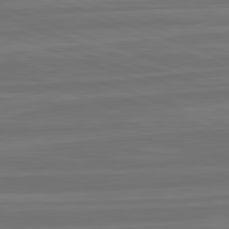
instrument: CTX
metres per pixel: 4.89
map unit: lApd
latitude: 82.4412
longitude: -175.1970
